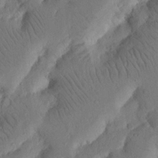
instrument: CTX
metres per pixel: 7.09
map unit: Nhu
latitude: 16.4412
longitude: -75.3293
